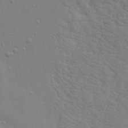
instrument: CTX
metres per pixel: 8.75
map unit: Aa
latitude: 19.1592
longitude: -142.3278
